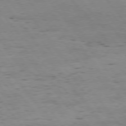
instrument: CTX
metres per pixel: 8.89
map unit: Hpe
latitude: 75.3671
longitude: -143.8206
